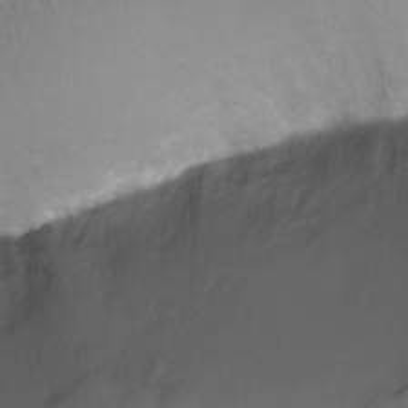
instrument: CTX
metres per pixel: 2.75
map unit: Ht
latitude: 0.4034
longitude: -35.0458
